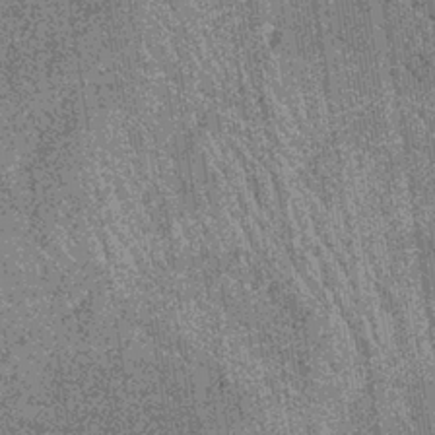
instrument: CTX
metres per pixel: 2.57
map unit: lHb
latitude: -36.6329
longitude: 67.6533
